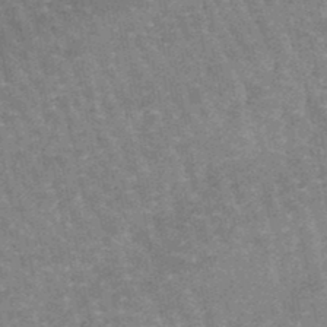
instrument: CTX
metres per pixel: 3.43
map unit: lHb
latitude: -46.9730
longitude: 76.7085
